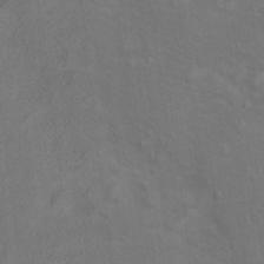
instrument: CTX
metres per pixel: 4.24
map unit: Ht
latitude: 14.1956
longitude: -40.0444
